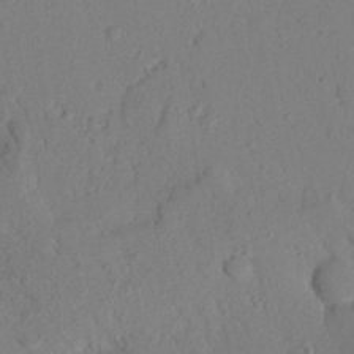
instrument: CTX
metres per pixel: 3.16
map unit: Nhu
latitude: 20.2901
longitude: -77.3670
